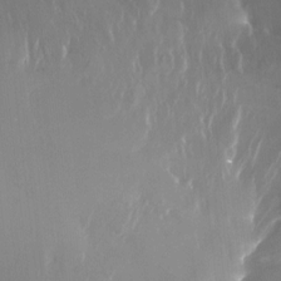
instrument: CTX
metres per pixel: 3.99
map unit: Nhu
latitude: -23.1242
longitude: -71.4804
